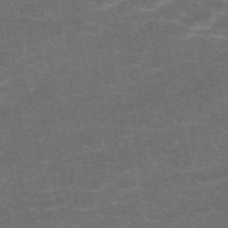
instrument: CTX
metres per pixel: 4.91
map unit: eAb
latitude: 48.5357
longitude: 118.6330
